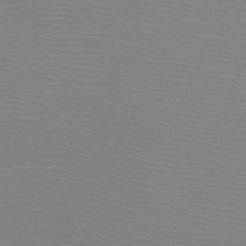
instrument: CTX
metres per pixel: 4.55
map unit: HNb
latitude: -48.6141
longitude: -43.2726
